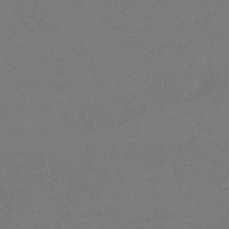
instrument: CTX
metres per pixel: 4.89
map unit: lHb
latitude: -41.8422
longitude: 66.3495
